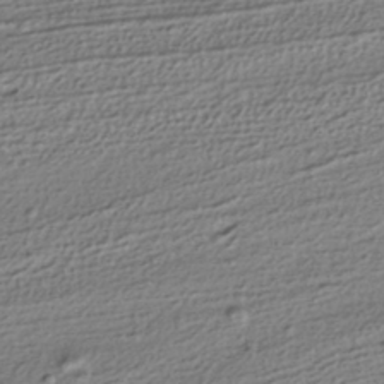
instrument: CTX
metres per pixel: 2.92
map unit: HNhu
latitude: -41.7666
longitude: 105.8044
